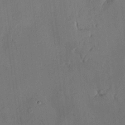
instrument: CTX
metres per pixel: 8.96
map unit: HNhu
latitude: 12.2523
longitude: 11.1242
